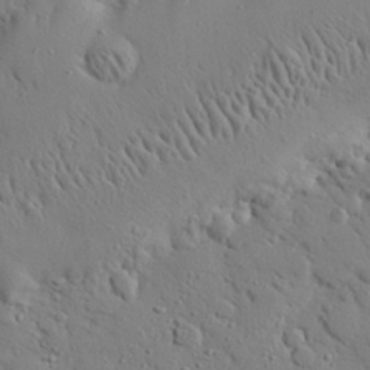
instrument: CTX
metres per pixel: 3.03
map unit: eHh
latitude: 25.9150
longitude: -78.1200
